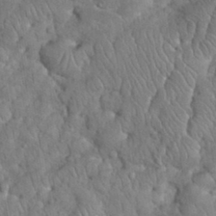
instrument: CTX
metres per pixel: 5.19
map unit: eHh
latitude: 33.4993
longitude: -65.3671
